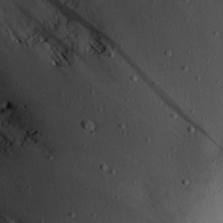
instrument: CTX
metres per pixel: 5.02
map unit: Hve
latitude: 26.5924
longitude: -93.6694
